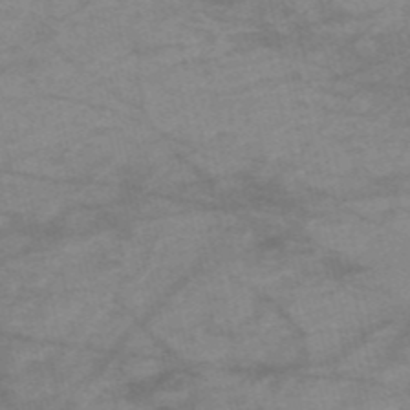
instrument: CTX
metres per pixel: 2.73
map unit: HNb
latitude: -53.9745
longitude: -43.4804
